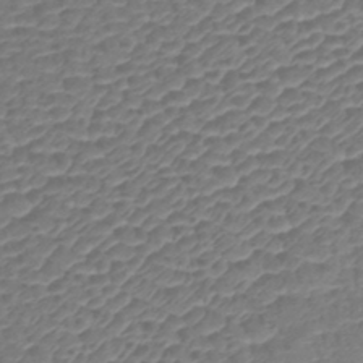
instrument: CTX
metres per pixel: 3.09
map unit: lHb
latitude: -42.7841
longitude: 78.8030
